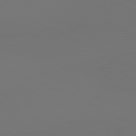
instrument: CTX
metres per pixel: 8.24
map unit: lApd
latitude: 81.3104
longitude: 147.8800
